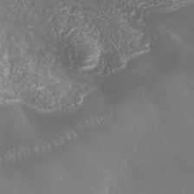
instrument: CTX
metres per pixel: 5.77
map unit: Nhe
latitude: -35.6155
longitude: -91.3293
